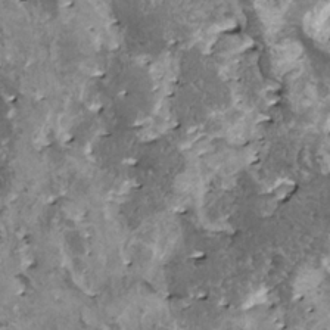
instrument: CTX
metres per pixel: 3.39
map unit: HNhu
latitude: 1.0269
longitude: 5.4643
